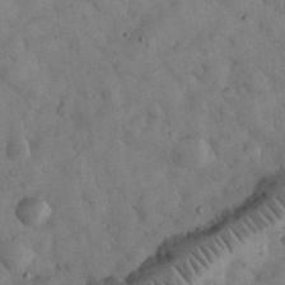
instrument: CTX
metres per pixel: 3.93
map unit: eHh
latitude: 32.7057
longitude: -69.3293
